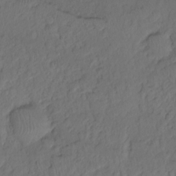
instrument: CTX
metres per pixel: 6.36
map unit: Hto
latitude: -7.8989
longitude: -46.8002
